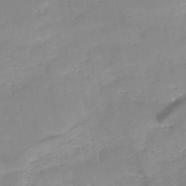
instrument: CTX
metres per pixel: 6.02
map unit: HNb
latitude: -49.7100
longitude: -40.1388
